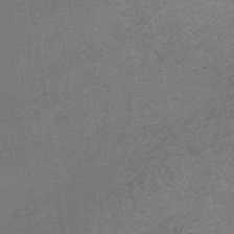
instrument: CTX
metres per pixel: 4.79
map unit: HNb
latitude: -35.9556
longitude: 55.1053
